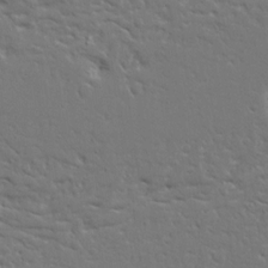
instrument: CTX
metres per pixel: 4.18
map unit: Ave
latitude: 14.6491
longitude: -139.4993
